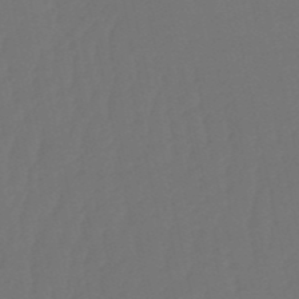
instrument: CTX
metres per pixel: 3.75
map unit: eHb
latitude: -51.2565
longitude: 77.6533
